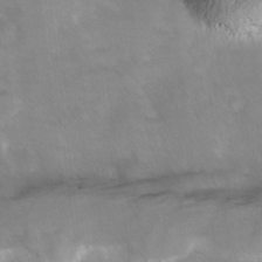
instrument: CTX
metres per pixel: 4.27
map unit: Ave
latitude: 8.5357
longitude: -105.0270
